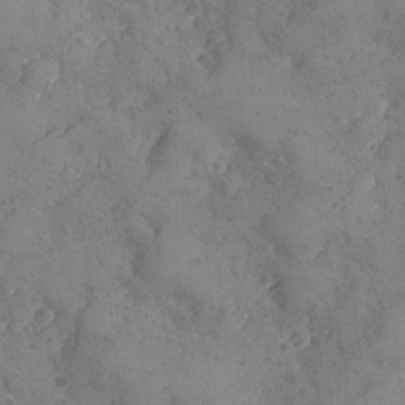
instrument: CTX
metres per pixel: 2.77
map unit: Ave
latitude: -8.3684
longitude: -118.2144
